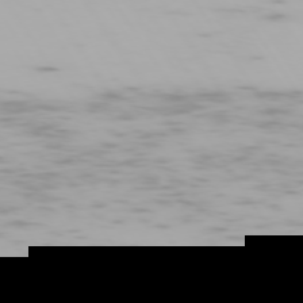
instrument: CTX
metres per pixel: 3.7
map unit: Hpe
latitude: -74.2929
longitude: 4.7274
